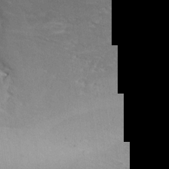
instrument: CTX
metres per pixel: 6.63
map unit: Aa
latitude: 10.4412
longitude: -142.1956
